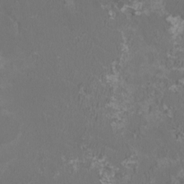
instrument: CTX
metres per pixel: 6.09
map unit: HNhu
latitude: 0.7435
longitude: -1.9339
